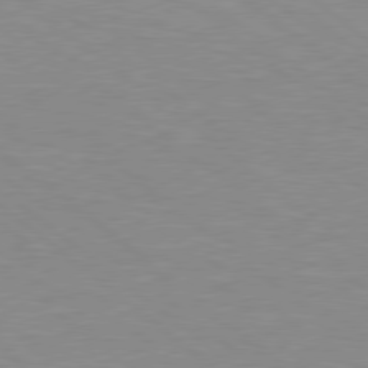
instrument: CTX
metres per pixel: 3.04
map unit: Hpe
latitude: 78.3845
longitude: -151.4426
